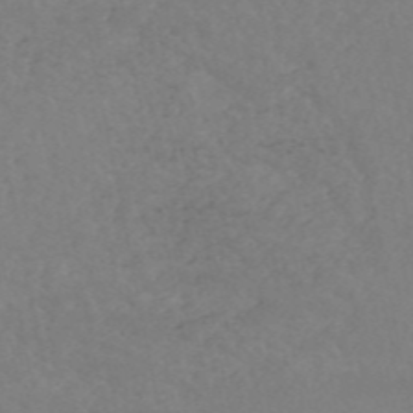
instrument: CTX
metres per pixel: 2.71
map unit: HNb
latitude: -54.2362
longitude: -34.2144
